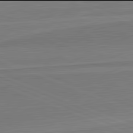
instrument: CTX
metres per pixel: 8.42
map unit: lApd
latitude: 81.9906
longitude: 141.0864
